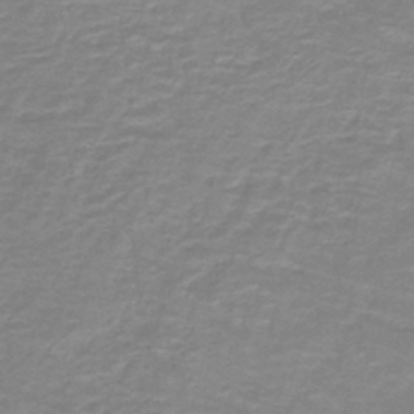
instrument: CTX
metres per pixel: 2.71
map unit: lHb
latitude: -41.2187
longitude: 56.5196
